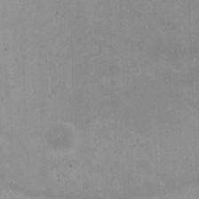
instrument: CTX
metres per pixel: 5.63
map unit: Ht
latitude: 3.2915
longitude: -34.9513
